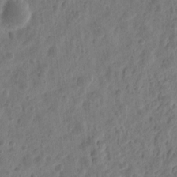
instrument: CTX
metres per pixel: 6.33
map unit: eHh
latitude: 9.9339
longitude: -74.1578
